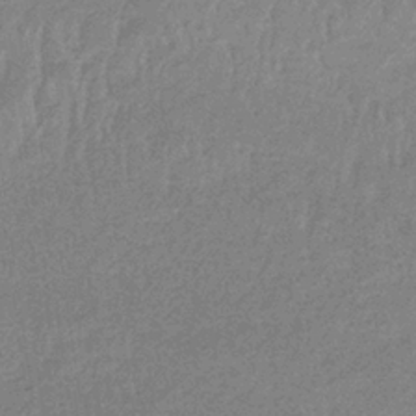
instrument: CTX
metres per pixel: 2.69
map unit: lHb
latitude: -33.5777
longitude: 69.2187
